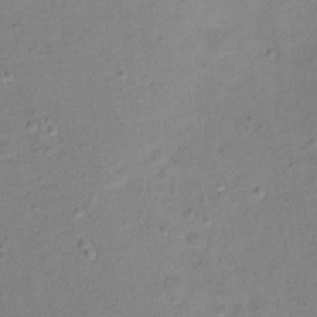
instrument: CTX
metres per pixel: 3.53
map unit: Ht
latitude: 12.5168
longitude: -38.9703
